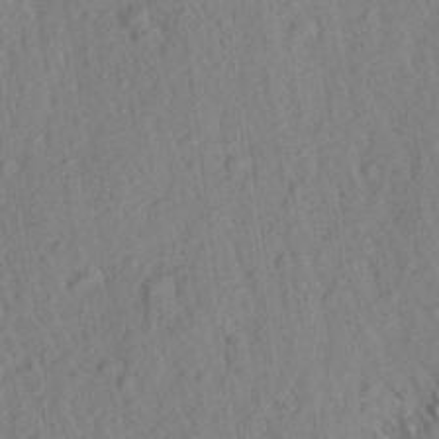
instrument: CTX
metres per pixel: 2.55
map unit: Aa
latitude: 27.0648
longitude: -141.2725
